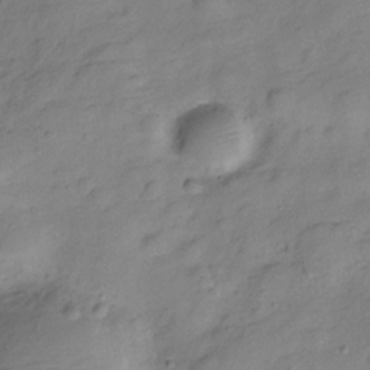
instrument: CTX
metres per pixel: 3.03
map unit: Hve
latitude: -29.1053
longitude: 92.8597
